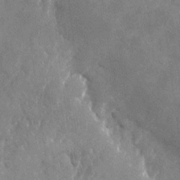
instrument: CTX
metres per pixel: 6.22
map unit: Nhu
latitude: -24.0283
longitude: -69.4238
